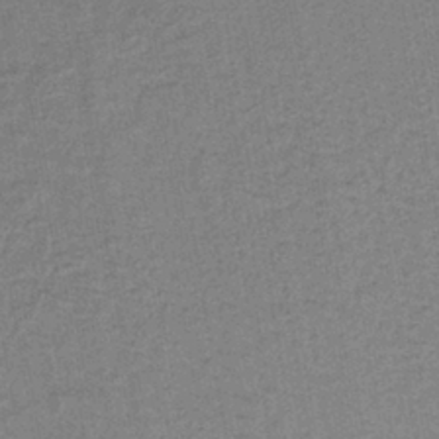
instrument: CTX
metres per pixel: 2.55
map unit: lHb
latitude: -40.6140
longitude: 60.9353
